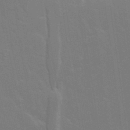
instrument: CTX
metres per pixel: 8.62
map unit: lAvf
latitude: 15.4238
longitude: -129.5182
